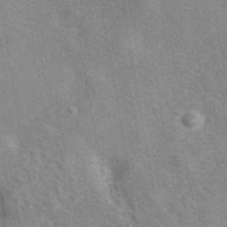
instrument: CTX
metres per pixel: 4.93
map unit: eAb
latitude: 40.4978
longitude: 106.7086
